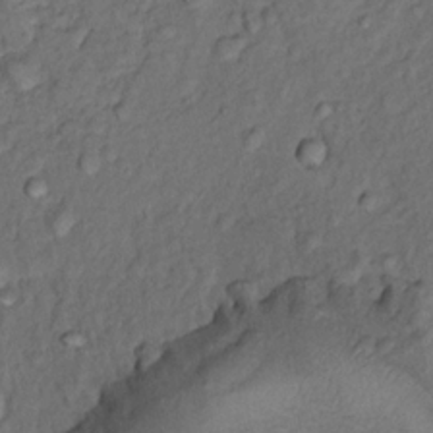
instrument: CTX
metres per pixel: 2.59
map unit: Nhu
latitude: 13.0648
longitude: -29.0647
